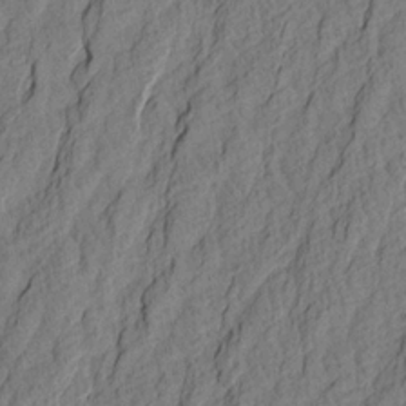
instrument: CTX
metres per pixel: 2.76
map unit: Aa
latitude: 21.1592
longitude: -141.0458
